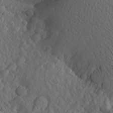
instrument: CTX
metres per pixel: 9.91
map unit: Aa
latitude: 24.8002
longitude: -146.0822
